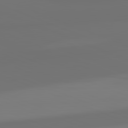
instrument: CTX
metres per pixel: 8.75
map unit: lApd
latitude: 82.2522
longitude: 155.0487
